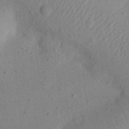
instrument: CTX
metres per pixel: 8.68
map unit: eHh
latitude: 24.6679
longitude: -70.1578
